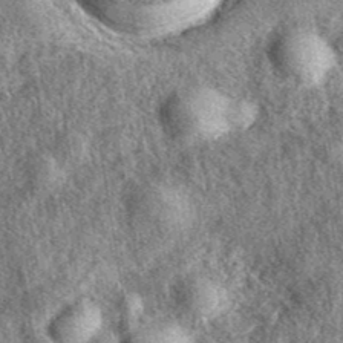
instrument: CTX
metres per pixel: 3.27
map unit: eAb
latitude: 39.7638
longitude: 107.7855
